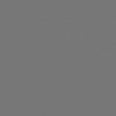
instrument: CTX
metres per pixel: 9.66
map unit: Hpe
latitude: 75.2348
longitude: -124.0633
